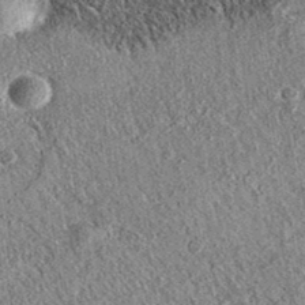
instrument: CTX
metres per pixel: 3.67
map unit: eAb
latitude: 36.3845
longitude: 109.6533
